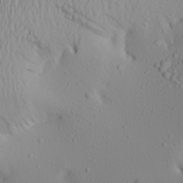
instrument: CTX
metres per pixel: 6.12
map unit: Aa
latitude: 21.4805
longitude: -145.8583
